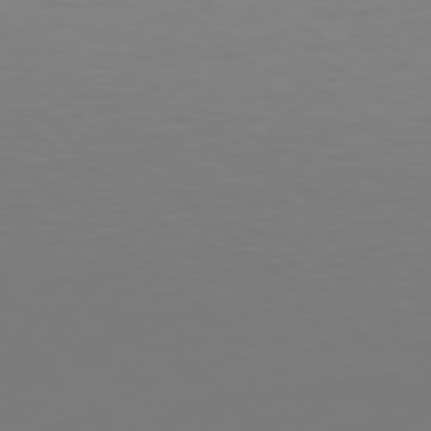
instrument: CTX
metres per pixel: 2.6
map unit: Hpe
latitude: 78.4601
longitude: -138.1011
